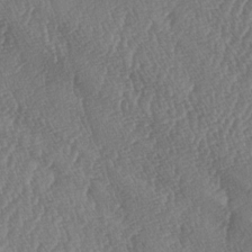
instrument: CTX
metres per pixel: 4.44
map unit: lAa
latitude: -6.2739
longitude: -130.1011
